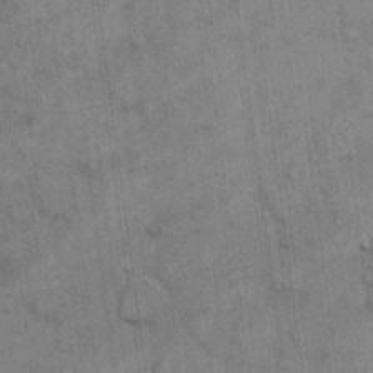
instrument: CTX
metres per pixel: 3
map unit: eHh
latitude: 13.6883
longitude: -65.7261
